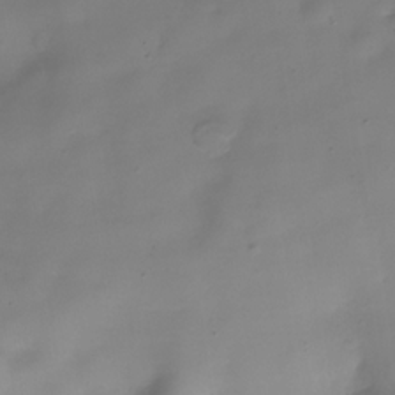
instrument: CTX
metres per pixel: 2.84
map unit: Hve
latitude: -30.9352
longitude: 94.0661
